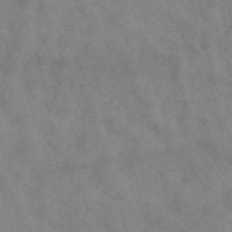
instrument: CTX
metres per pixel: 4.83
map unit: ANa
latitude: 43.2348
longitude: 26.8974
